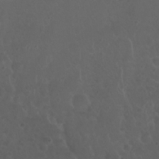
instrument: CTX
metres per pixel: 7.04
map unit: Nhu
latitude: 23.0647
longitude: -65.8583
